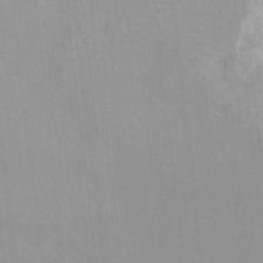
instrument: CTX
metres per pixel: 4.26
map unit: HNhu
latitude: 6.4223
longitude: -1.9150
